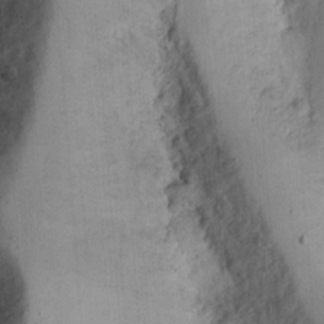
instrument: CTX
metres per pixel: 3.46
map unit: Ht
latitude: 11.4993
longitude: -74.2334
